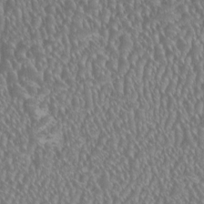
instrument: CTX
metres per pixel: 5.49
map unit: HNhu
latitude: 0.3089
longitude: 0.8030
